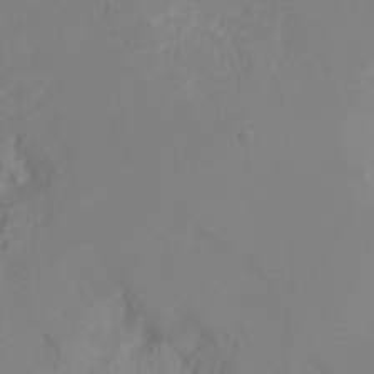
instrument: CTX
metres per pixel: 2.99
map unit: Ht
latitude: 0.8569
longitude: -33.9150
